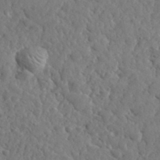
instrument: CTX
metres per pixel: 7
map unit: lHvf
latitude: 35.4615
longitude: -86.6679
